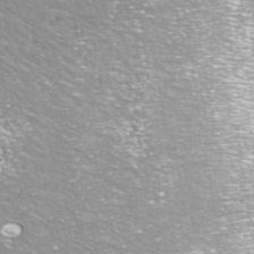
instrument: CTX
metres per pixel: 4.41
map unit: ANa
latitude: 42.5357
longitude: 25.0297
